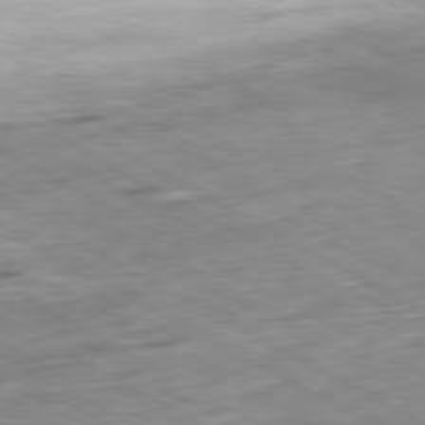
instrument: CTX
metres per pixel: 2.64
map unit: Ap
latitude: -80.5385
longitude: -81.0458
